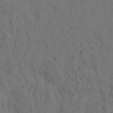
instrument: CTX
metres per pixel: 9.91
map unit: eHh
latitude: -1.4644
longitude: 17.7100
